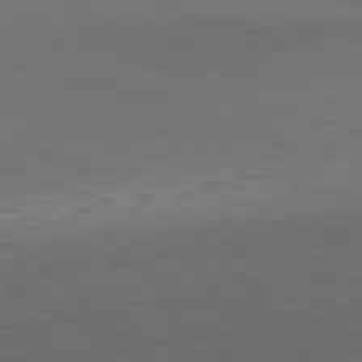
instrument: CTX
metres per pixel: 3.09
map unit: Hpe
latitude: -82.4251
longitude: 11.4266
